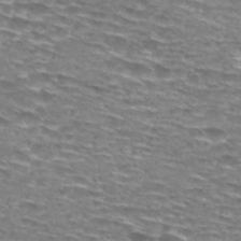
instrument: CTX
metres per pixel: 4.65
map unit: Hto
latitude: 28.9702
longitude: -47.8017
